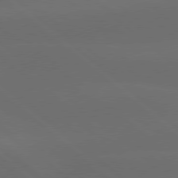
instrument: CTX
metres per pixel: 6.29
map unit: lApd
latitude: 77.9528
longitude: -56.5923
